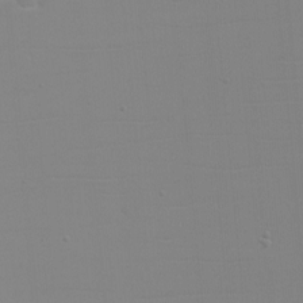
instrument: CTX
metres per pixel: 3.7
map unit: eHh
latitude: -5.6533
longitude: -83.3292
